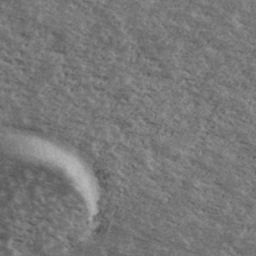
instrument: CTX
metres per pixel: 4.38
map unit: Ave
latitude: 40.5167
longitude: -108.5167
